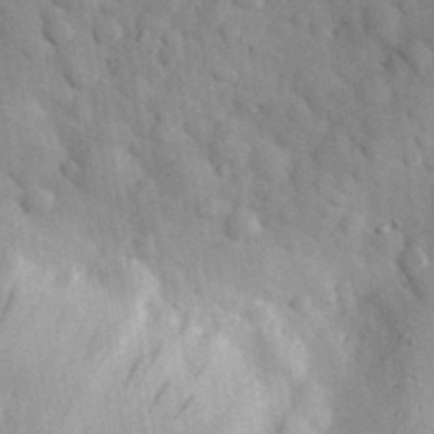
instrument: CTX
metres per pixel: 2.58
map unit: eHh
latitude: 30.7058
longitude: -73.0270
